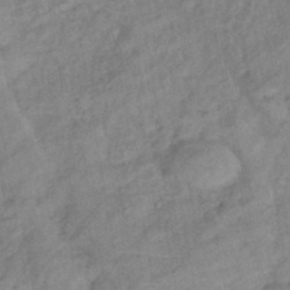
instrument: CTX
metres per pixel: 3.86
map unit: eHb
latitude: -41.5966
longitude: 83.2565
